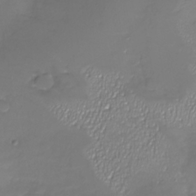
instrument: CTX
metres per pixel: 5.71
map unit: Nhu
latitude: -26.2739
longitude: -58.2900
